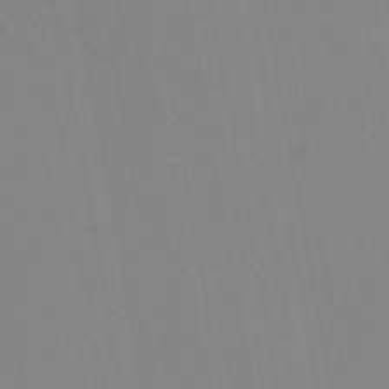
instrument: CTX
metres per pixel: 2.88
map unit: HNhu
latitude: -46.5951
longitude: 93.2943
